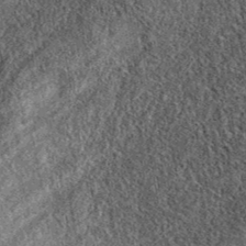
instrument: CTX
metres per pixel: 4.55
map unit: eAb
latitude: 37.7072
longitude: 108.5196
